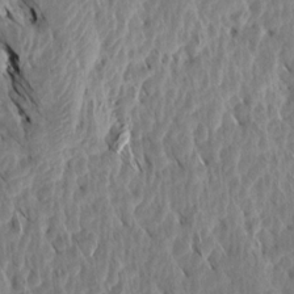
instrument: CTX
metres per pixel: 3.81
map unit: Aa
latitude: 15.6883
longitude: -142.8191
